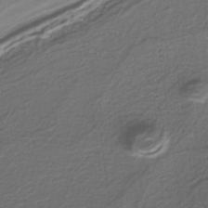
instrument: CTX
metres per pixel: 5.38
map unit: lHb
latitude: -39.8989
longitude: 52.9919
